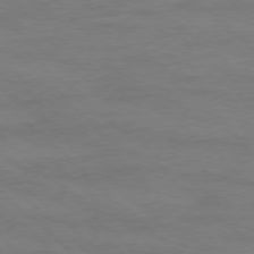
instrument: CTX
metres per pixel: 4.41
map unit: Ap
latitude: -78.1039
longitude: -68.6302
